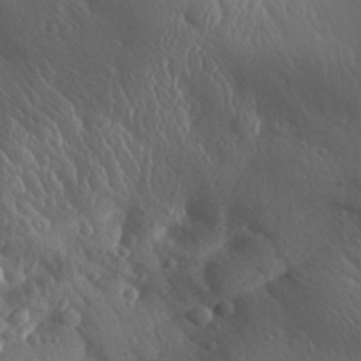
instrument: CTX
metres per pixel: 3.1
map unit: Aa
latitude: 30.9325
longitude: -143.7828
